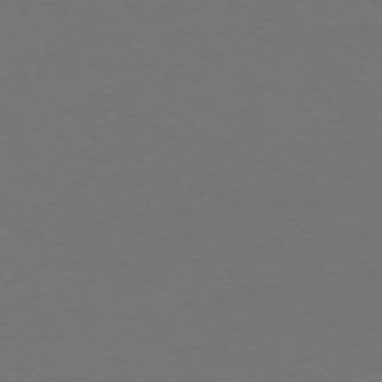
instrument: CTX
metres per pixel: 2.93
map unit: Ap
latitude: -74.5574
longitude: -72.4034
